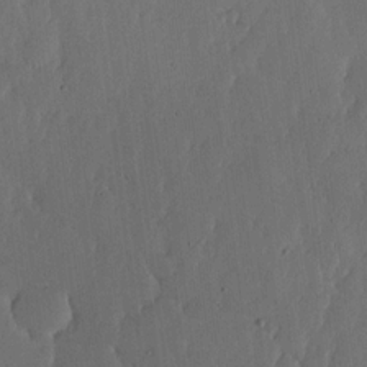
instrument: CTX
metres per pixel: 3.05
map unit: lHvf
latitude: 16.9136
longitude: -115.1781
